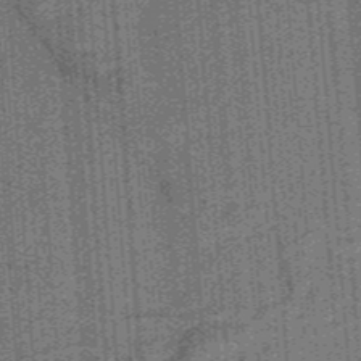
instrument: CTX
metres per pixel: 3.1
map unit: lHb
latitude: -39.4832
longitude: 54.5196
